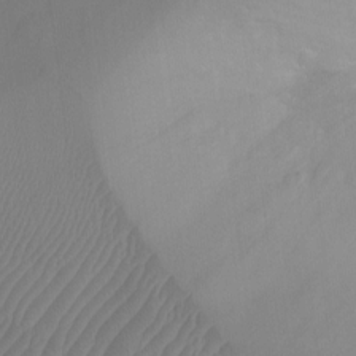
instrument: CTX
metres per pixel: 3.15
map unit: Ht
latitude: -9.2943
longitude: -21.7828
